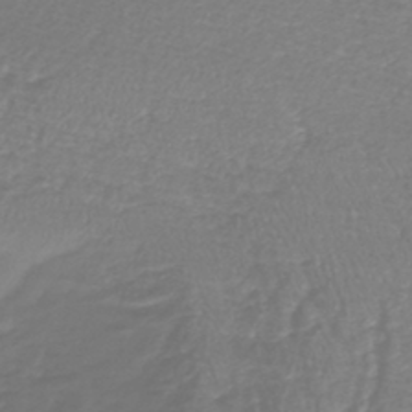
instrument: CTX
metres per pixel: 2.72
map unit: lHb
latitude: -41.8800
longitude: 70.7463
